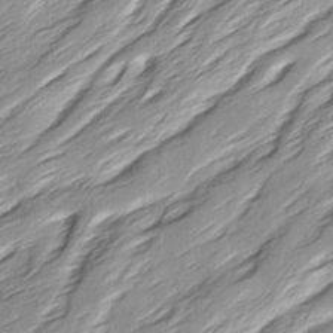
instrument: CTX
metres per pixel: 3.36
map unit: Ave
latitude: 15.7261
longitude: -136.9325
